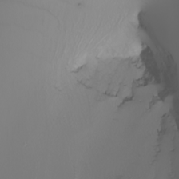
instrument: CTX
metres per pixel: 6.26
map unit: Nhu
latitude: -7.3698
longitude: -93.8205
